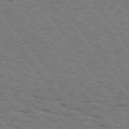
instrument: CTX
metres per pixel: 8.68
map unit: Hpe
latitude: 74.6113
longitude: -135.2537
